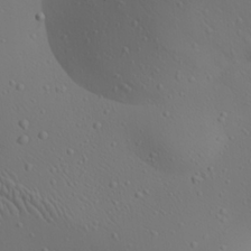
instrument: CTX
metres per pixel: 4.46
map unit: Aa
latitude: 23.0080
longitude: -138.0822
